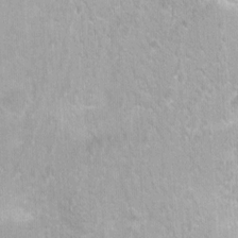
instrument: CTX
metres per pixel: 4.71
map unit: Nhu
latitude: 1.6127
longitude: -16.8946
